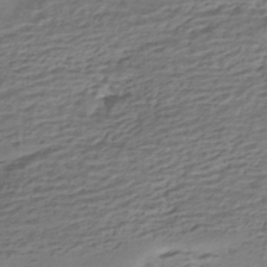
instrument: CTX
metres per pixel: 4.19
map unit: HNhu
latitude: -42.6140
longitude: 101.1809
